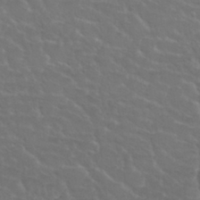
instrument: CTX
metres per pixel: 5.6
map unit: Nhu
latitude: 30.0822
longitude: -50.5356
